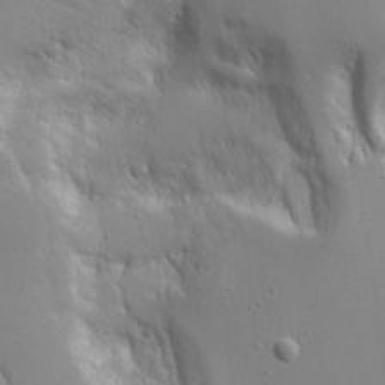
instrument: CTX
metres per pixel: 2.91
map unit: Aa
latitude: 20.2334
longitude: -124.1200
